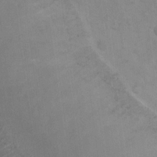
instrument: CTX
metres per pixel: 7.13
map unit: Ht
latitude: 12.9703
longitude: -41.4426
